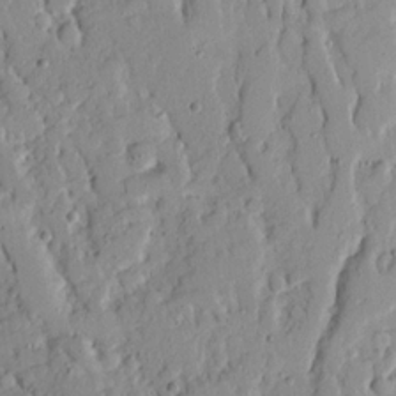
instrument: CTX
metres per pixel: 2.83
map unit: Ave
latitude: 18.1955
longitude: -128.8191
